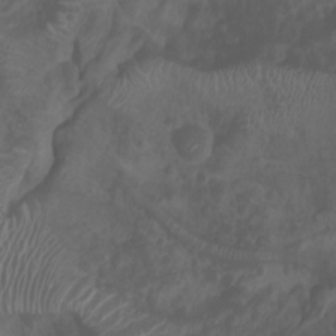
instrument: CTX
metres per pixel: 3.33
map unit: Nhu
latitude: -5.6344
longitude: -79.8017
